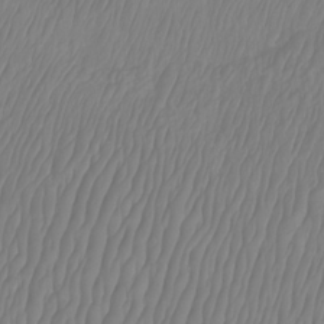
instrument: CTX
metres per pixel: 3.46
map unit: Htu
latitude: -9.1998
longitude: -74.9703
